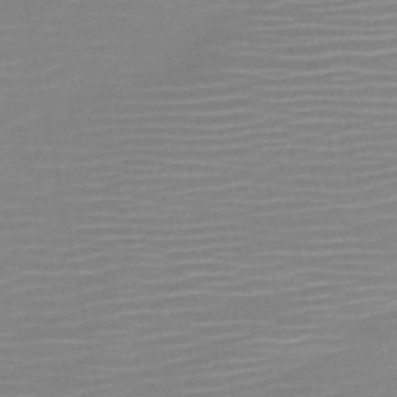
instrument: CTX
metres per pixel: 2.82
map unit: HNb
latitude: -51.5588
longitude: -47.7828
